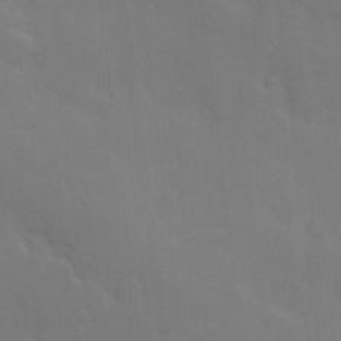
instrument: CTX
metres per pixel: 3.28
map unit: Hve
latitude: 18.5923
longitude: 150.8975
